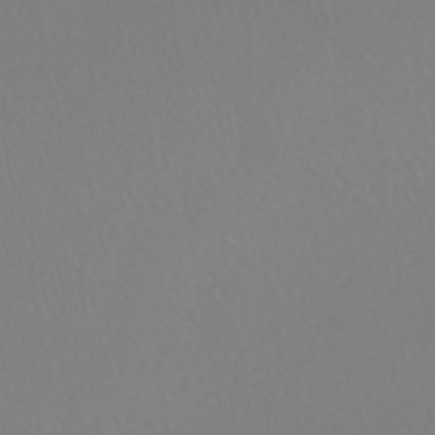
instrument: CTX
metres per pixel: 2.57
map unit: HNhu
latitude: -48.5385
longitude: 101.2187
